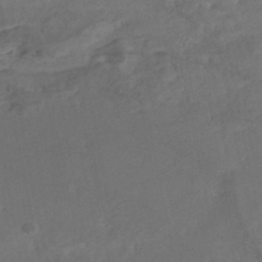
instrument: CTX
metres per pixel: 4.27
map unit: Nhe
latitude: -48.7463
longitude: -172.9702
